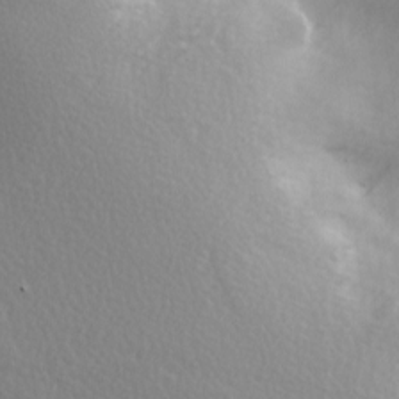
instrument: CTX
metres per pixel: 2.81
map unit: lAa
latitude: -5.9178
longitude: -122.0255
